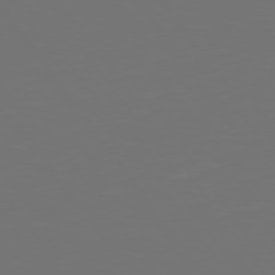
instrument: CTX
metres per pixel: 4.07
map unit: Hpe
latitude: 74.7246
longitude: -124.5734
